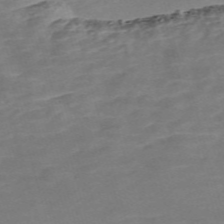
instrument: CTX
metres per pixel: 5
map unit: Nve
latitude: -59.5021
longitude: 59.5399
